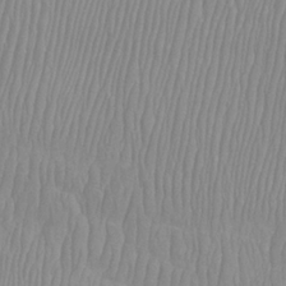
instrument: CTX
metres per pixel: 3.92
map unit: Htu
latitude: -8.3684
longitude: -75.0458
